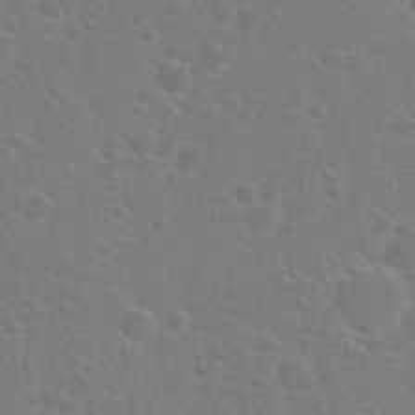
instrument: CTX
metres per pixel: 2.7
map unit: Hto
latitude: 17.5560
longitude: -41.9528
